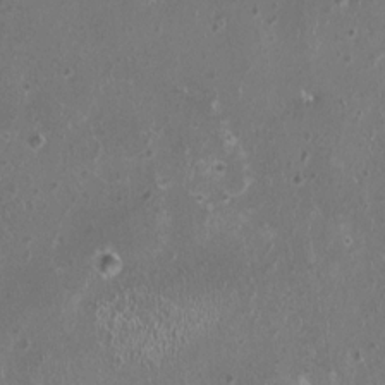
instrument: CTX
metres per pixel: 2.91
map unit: HNhu
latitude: 0.2144
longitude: 1.5399
